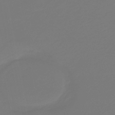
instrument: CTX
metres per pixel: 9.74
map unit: HNb
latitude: -46.6518
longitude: 55.1809
